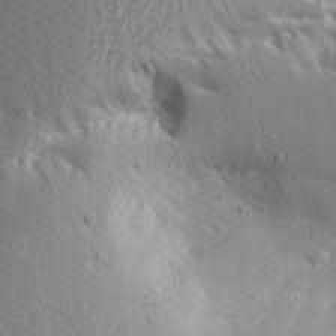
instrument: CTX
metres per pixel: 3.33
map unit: Aa
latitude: 14.7813
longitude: -140.8002
